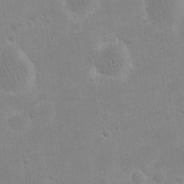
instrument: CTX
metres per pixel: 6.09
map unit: eHh
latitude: 20.3090
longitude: -69.6127
